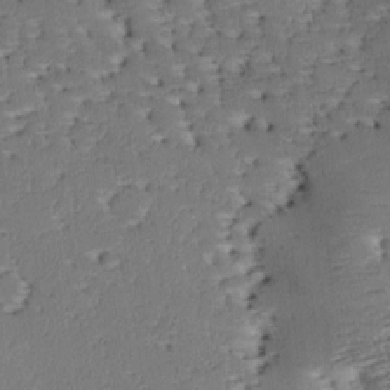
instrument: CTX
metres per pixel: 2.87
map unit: lAa
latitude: -10.8975
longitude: -124.7624
